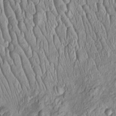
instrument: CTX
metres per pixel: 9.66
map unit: Htu
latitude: -5.5588
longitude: 156.3306
